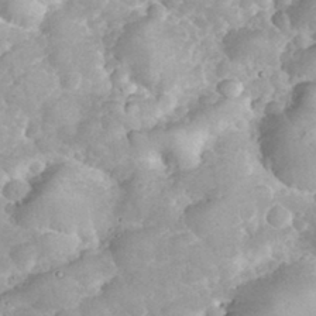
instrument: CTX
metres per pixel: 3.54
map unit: eHh
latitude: 34.3845
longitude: -64.2334
